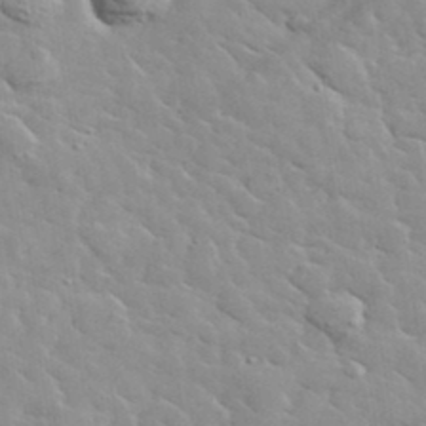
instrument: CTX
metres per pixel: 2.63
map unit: lHvf
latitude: 37.2537
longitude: -90.3089
